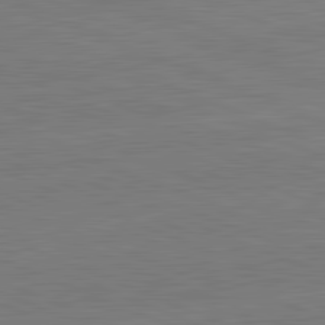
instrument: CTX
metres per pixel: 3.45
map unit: lApd
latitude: 82.2333
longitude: -156.4034
